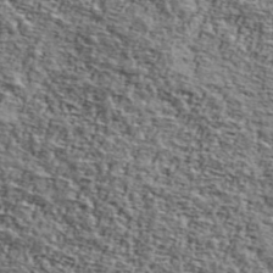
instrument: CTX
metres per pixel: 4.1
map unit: Ave
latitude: 42.7057
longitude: -110.2523
